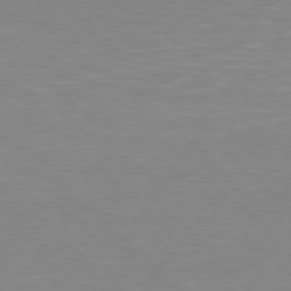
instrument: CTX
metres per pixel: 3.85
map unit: Hpe
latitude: 77.3859
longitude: -175.3482
